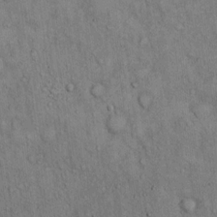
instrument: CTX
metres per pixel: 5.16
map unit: Hto
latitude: 13.7639
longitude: -58.8380
